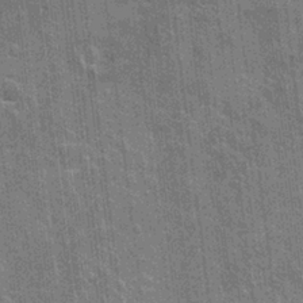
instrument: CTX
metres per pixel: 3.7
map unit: Hto
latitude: -3.9556
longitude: -35.4237
